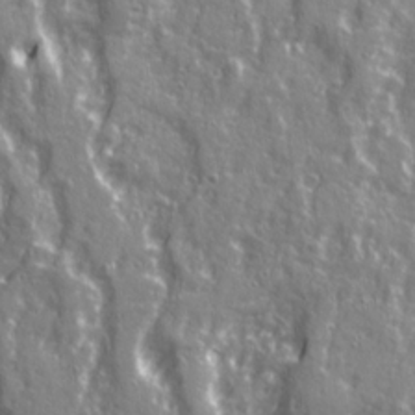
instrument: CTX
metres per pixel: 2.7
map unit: Ave
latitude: 21.7639
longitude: -133.3293
